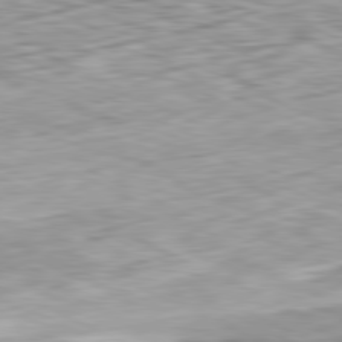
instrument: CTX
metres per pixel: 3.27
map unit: Ap
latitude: -81.4644
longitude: -82.8946
